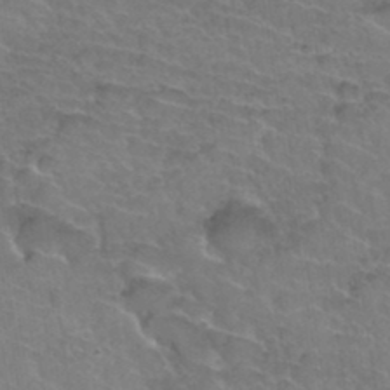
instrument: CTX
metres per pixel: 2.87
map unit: Hto
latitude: 35.5182
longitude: -44.3089
